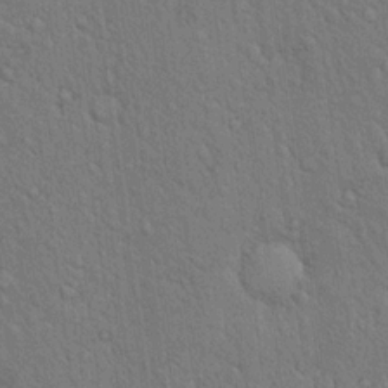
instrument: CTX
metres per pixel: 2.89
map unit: eHh
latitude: 18.7057
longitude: -62.1200
